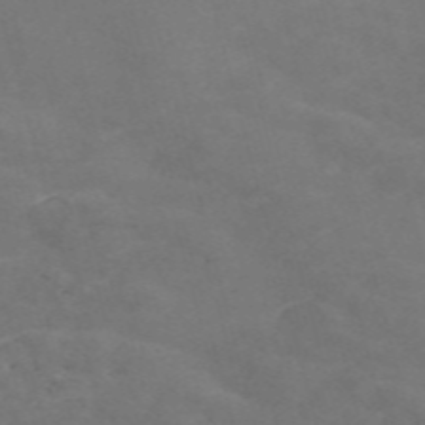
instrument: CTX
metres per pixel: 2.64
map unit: Nve
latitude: -58.3117
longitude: 57.2376
